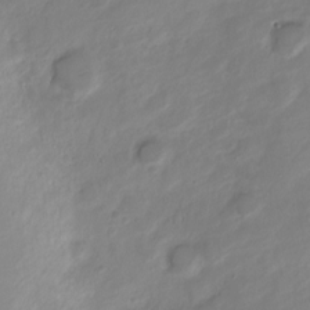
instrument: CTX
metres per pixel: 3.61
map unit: Nve
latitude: -18.9542
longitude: 108.0283
